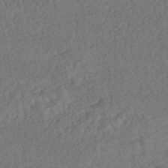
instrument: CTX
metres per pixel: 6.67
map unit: HNhu
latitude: -44.9731
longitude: 100.3117
